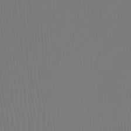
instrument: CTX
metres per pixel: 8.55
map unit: Ht
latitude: -15.0109
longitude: -49.6316
